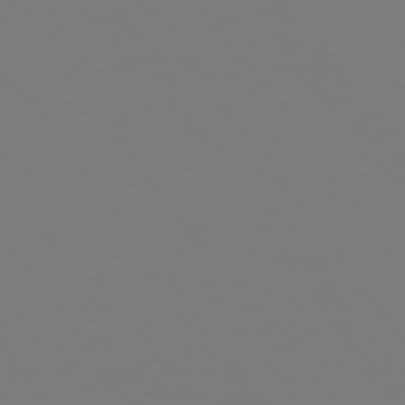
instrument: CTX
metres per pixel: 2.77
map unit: Hpe
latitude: 74.9325
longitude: -123.5371
